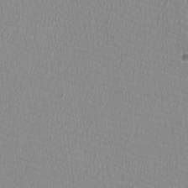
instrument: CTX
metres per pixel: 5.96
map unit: HNhu
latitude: -2.9163
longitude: -2.3467
